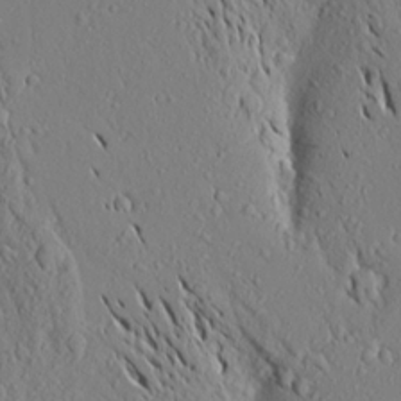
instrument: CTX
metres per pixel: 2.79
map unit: Aa
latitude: 18.8569
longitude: -148.2334
